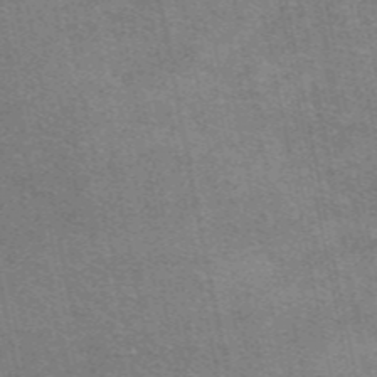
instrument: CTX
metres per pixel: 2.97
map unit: eAb
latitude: 47.6505
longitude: 114.6518
